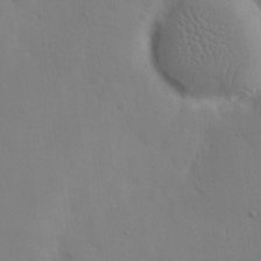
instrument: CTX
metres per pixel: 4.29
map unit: eHh
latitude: 18.2711
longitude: -66.9324
